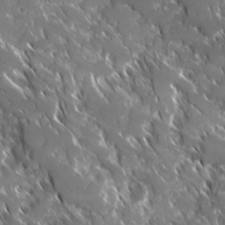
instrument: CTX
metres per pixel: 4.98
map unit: Ave
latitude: 17.0081
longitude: -130.3846
